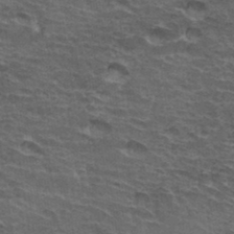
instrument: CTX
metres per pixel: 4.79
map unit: Hto
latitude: 34.8002
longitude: -40.0633
